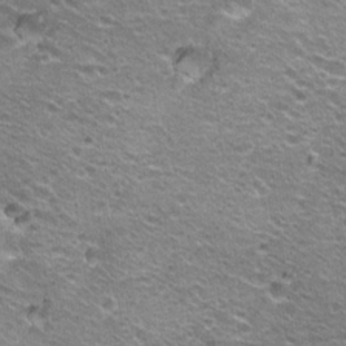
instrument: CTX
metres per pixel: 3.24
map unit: Hto
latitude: 21.5182
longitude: -32.7435
